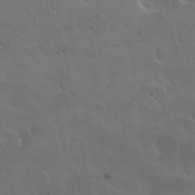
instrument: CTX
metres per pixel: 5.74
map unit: Nhu
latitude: 30.6113
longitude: -54.9891
